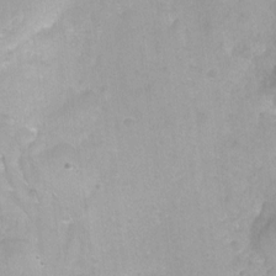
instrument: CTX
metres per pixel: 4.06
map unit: Nhu
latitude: -8.0094
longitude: -41.9339
